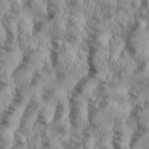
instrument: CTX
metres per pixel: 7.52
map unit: eHh
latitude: 35.8772
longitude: -137.4238
